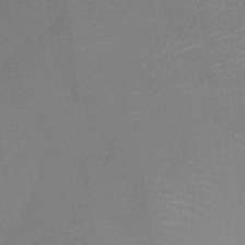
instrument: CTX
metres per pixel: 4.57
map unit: Ht
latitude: -11.1998
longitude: -23.5371
